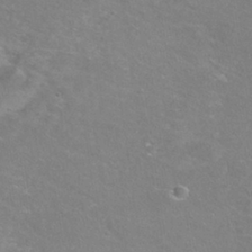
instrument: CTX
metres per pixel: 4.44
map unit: Nhu
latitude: 29.4048
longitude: -48.2334
